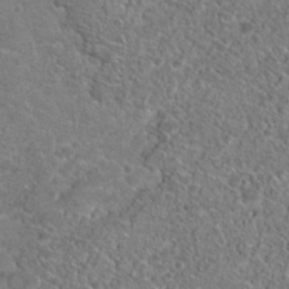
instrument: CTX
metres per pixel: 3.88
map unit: Hto
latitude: 19.1781
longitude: -37.2537
